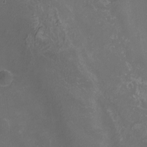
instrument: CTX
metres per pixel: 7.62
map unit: Nhu
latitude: -12.8030
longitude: -74.2712
